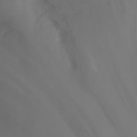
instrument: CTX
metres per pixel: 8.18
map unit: eHh
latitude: 23.6127
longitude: -65.1592
